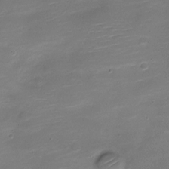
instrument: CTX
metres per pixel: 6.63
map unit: Nve
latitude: -21.2187
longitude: 104.5951
